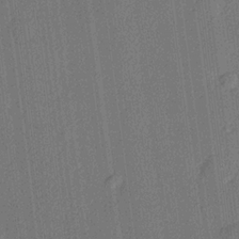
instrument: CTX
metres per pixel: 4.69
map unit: lHvf
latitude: 21.1214
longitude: 141.7100
